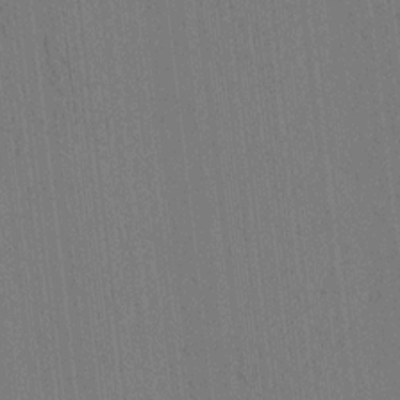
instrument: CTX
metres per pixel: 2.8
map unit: lAvf
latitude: 8.7246
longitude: 164.6330
